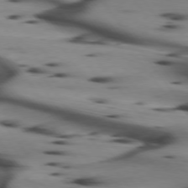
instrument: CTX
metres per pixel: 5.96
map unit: lApd
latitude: 74.9703
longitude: -65.2915
